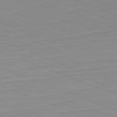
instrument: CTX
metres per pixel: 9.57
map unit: Hpe
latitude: -82.3117
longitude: 14.6519
